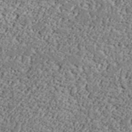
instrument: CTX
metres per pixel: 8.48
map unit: lHvf
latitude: 37.8017
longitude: -91.6316
